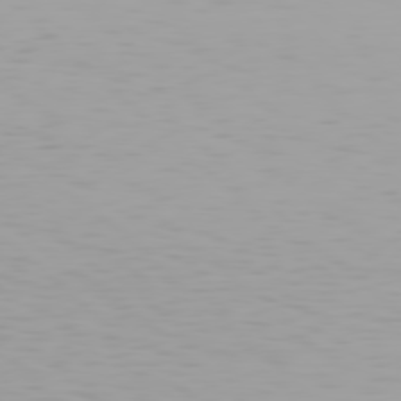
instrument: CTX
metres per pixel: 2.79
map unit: Hpe
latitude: 77.9528
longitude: -137.3104
